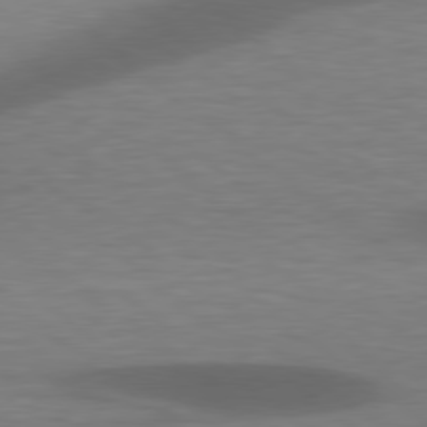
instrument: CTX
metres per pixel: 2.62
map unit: lApd
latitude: 78.6302
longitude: -48.6868
